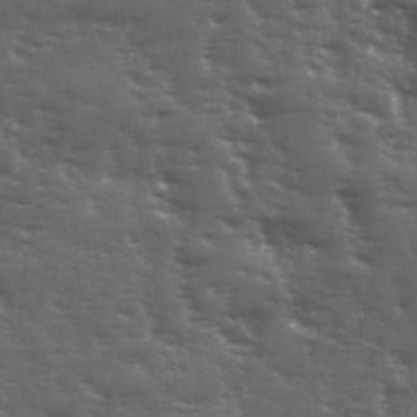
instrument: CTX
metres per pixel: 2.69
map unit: Ave
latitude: 11.7072
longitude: -103.8583
